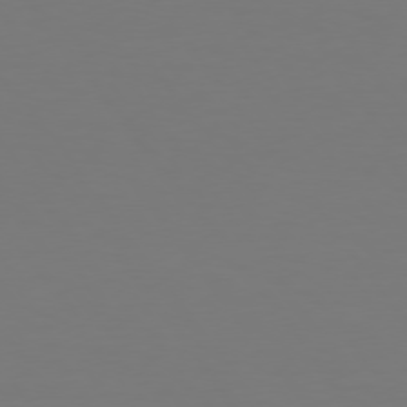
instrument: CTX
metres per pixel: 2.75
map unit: Hpe
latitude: 74.8569
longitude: -123.5371
